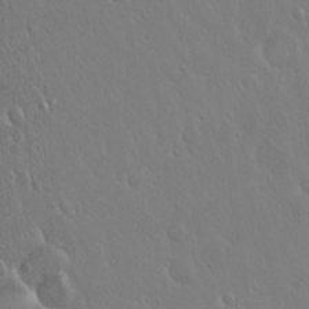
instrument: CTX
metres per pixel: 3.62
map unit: Hto
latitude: 17.3482
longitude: -57.1970
